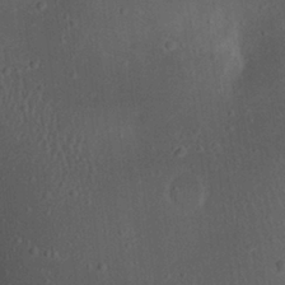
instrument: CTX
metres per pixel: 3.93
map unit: eHh
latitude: 22.9325
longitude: -70.1956
